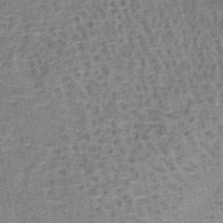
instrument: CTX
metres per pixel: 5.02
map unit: lHb
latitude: -40.9164
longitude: 57.8611
